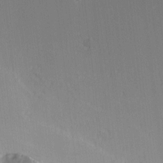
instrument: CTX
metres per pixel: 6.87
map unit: Nhu
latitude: -5.7855
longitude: -68.6112
